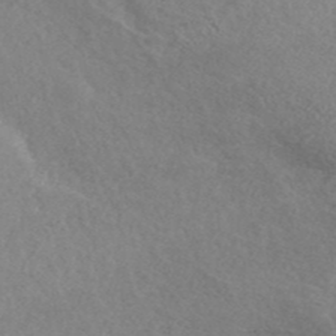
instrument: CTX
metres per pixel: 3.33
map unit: ANa
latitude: 42.7813
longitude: 27.4454
